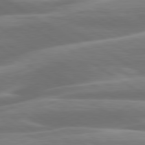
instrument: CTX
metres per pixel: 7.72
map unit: lApd
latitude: 79.8773
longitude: -127.7828
